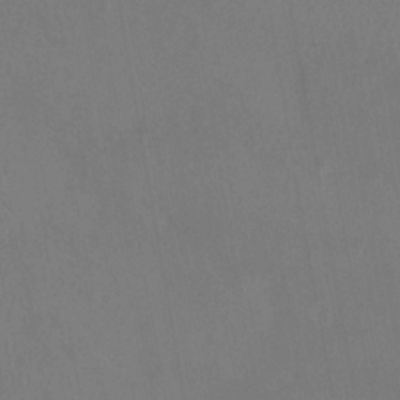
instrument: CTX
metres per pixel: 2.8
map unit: HNhu
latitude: 6.1389
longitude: 4.4629
